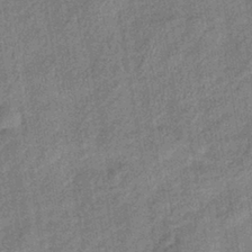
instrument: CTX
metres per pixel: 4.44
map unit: lHb
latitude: -38.9542
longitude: 74.2740
